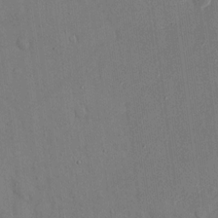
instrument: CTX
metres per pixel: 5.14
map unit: eHh
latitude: 15.6505
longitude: -70.6490
